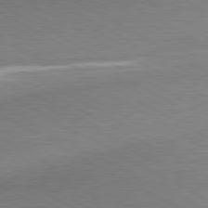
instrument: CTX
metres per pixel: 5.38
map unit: lApd
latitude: 80.4034
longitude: 165.6344
